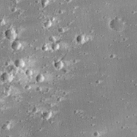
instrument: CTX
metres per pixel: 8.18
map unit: eHh
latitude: 25.0269
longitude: -89.0270
